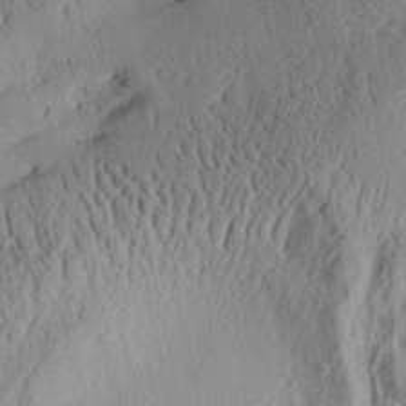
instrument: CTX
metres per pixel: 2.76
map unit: Aa
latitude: 28.6112
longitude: -135.1592
